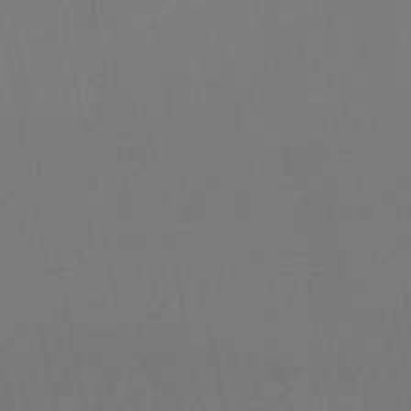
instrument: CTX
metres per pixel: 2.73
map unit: lHb
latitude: -50.4440
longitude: 81.5588
